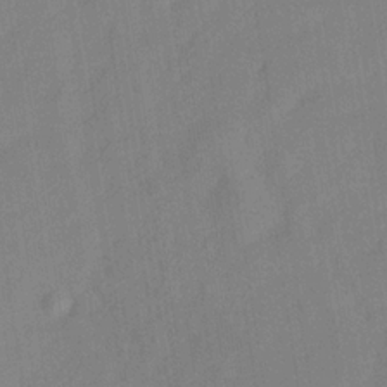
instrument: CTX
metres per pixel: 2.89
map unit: Hve
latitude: -32.8219
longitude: 92.2550
